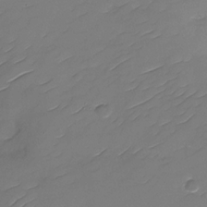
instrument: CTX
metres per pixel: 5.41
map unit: Nhu
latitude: -30.1228
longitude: -73.1970
